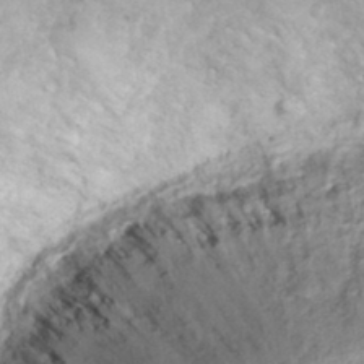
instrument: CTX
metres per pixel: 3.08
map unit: eHh
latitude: 35.4426
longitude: -62.8002
